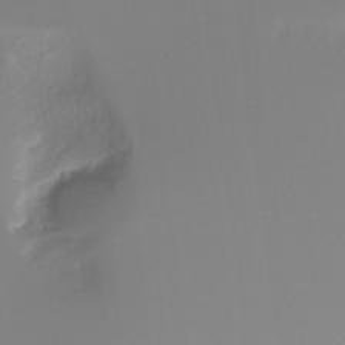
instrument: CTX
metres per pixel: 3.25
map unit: Ht
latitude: -12.6330
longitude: -49.6883
